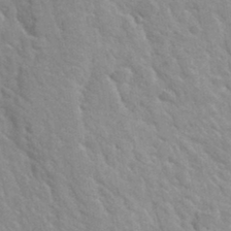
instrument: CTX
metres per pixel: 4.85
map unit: Hto
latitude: 35.5749
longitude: -50.5923
